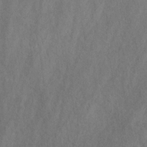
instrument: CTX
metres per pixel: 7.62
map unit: eHb
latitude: -30.6140
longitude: 63.3131
